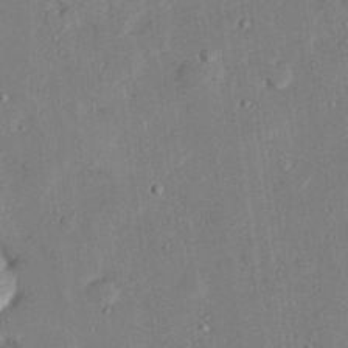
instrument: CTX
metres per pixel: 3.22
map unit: eHh
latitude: 27.2915
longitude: -82.0444
